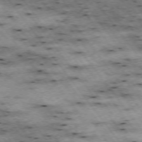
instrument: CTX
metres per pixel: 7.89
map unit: Hpe
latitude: -74.8597
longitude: 4.5007
